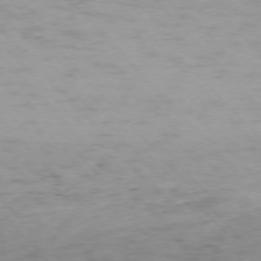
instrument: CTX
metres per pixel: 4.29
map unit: Ap
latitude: -76.4251
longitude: -65.2537
